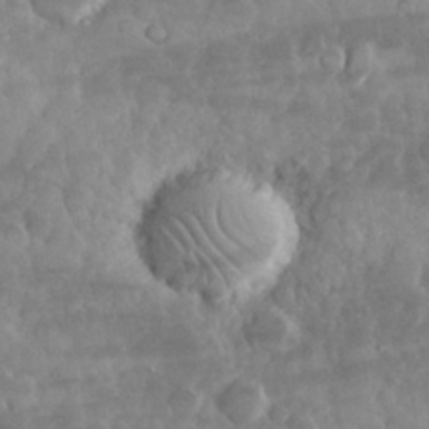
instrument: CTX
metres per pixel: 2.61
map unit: eHh
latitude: 32.1200
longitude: -69.5371
